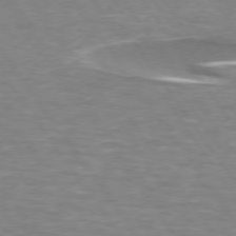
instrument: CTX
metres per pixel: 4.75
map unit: lApd
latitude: 74.1578
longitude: -51.9528
